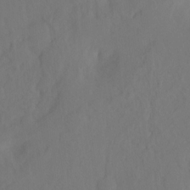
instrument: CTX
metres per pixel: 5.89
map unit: Hto
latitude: -7.9367
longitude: -44.1389
